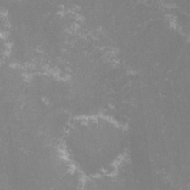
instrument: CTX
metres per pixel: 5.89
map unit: lHvf
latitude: -14.7841
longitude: -100.4412
